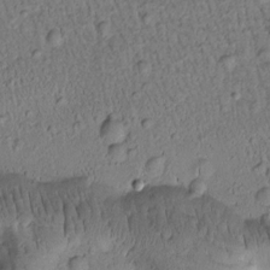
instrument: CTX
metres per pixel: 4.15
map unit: Htu
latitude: -2.8219
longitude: 173.1431
